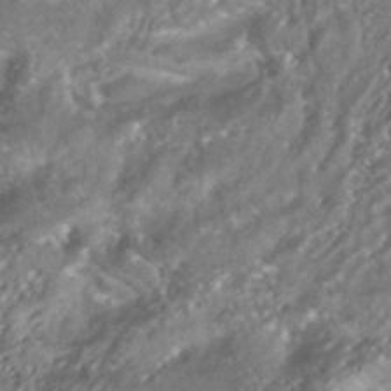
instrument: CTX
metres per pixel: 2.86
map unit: HNhu
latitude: -41.8989
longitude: 102.7841
